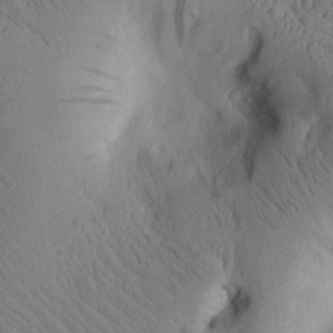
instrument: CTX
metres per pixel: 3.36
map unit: Htu
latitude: 1.6505
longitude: 175.9178
